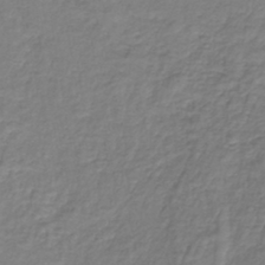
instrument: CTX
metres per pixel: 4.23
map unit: lHb
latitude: -38.4818
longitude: 62.2739
